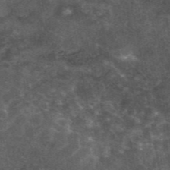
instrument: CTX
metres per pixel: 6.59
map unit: eAb
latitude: 45.4804
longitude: 122.5574
